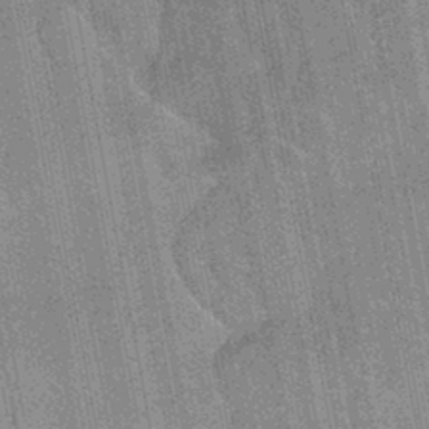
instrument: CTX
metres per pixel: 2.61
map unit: HNhu
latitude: -43.9556
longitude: 92.2173
